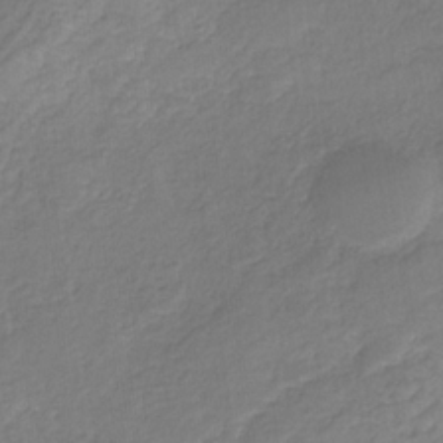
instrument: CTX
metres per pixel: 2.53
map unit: eHb
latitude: -30.2550
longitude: 62.5951
